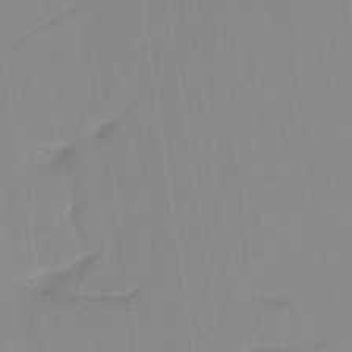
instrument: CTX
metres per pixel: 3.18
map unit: HNb
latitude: -44.8597
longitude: -42.5924
